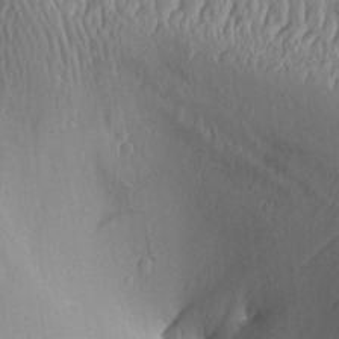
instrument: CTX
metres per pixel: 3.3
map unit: Aa
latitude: 31.1592
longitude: -133.9906
